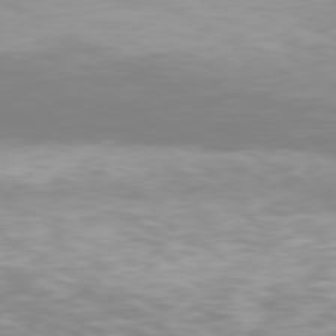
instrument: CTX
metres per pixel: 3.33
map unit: Hpe
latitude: 77.1592
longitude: -162.2334
